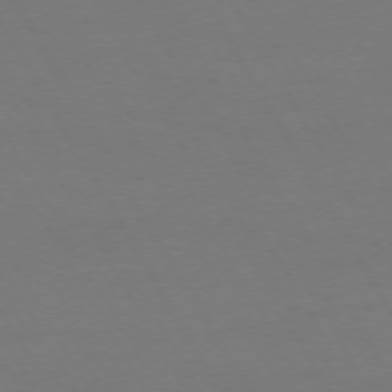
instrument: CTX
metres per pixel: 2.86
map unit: Ap
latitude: -75.2376
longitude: -69.3482
